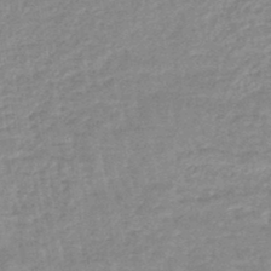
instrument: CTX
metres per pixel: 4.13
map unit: lHb
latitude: -45.2376
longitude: 79.8233
